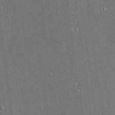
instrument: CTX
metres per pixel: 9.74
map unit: Ave
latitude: 18.0822
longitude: -139.4048
